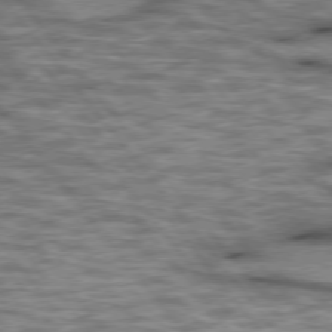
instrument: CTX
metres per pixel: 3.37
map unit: lApd
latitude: 75.6505
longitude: -48.7435
